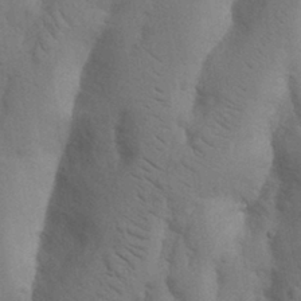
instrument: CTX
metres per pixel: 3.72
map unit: Nhu
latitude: 19.0836
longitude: -76.0255
